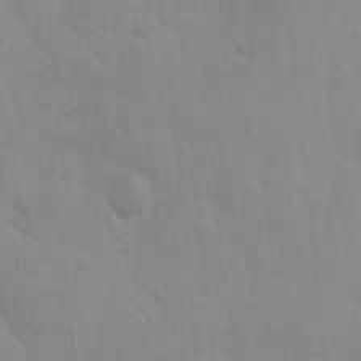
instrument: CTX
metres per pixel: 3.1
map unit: Ave
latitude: 9.8206
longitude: -104.1956
